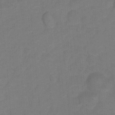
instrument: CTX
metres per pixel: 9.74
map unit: Hto
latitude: 4.8002
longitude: -31.1970
